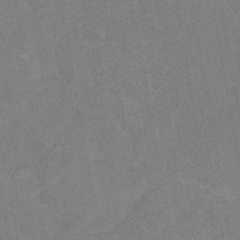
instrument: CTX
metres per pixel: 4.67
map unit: HNhu
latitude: -41.0486
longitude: 91.6722
